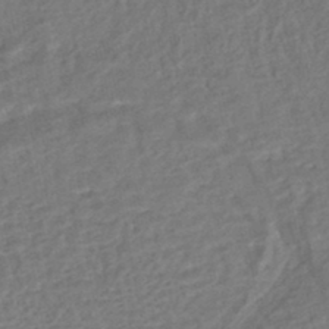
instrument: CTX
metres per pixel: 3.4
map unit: HNhu
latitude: -45.6155
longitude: 101.7288
